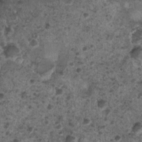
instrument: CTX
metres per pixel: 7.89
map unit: Nhu
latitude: 3.6127
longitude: -14.8380
